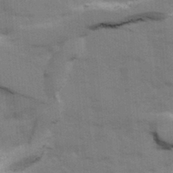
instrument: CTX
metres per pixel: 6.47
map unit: Ave
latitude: 13.1025
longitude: -102.6490
